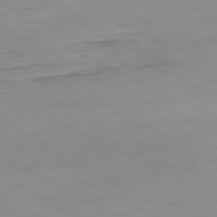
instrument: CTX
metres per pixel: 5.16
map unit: Hpe
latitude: -81.2565
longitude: 16.1984
